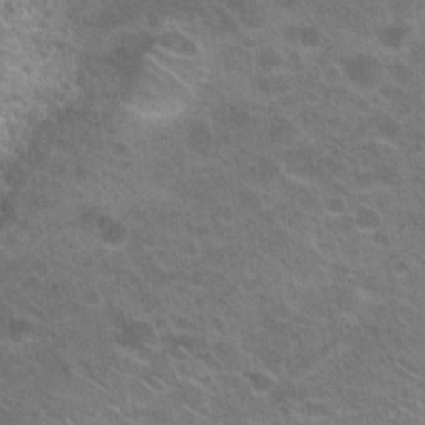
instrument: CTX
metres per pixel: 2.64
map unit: Hto
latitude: 21.4238
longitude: -37.5560
